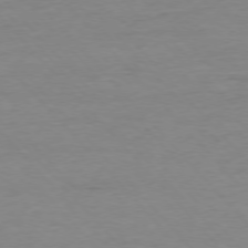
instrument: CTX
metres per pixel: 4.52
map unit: Ap
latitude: -77.0297
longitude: -83.5749
